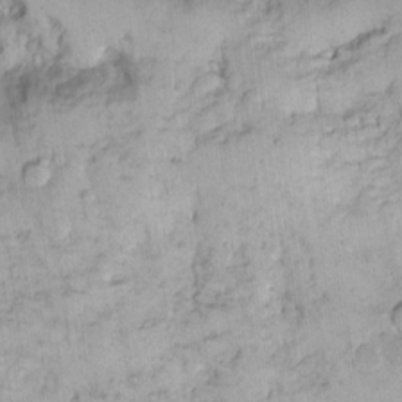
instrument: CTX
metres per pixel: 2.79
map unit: eHh
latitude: 15.0459
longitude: -66.1766
